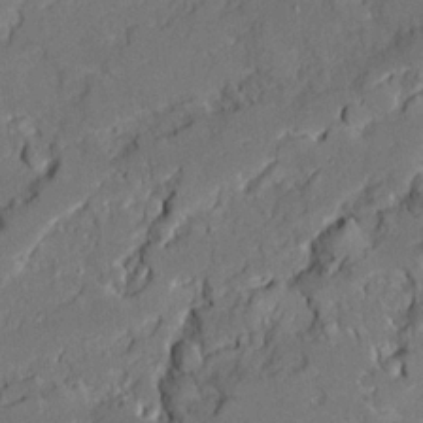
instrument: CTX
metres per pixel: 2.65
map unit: Ave
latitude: 20.4412
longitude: -128.5923
